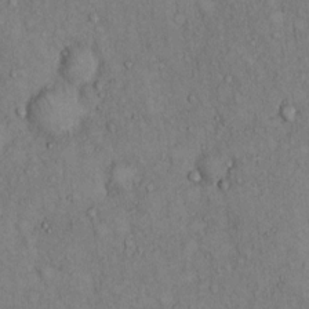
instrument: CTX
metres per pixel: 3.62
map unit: Hto
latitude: 11.8961
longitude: -60.1011
